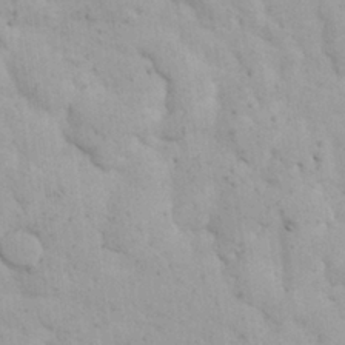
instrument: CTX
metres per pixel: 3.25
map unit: Nhu
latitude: 27.4049
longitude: -71.3859
